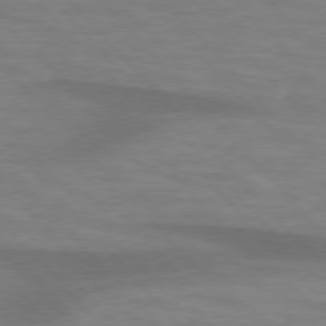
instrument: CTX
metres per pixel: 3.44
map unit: lApd
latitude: 76.2144
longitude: -59.2159
